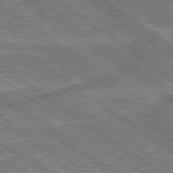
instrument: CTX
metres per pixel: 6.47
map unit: lApd
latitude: 79.3671
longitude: 175.3509
